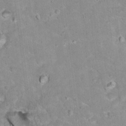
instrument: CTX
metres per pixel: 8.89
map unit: Hto
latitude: 17.0836
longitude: -35.8583
